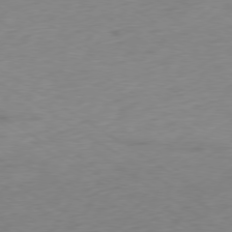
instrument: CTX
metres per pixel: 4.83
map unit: Ap
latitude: -78.5762
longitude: -57.8583
